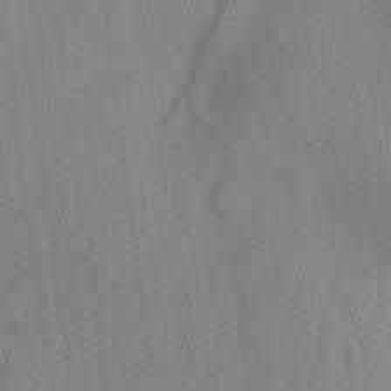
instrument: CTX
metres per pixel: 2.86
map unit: Aa
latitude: 15.1026
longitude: -147.0081
